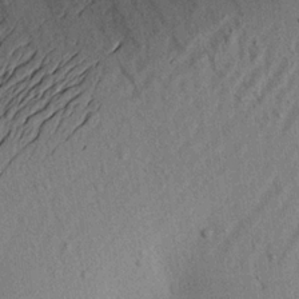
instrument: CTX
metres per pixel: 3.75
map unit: Aa
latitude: 21.1026
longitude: -143.2726
